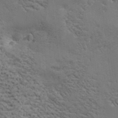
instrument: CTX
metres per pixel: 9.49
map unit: Ave
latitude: -7.0108
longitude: -120.7058
